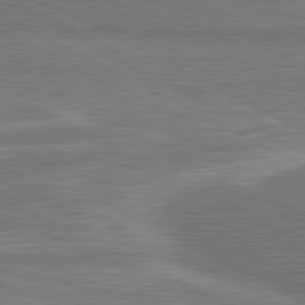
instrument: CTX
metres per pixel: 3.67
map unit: lApd
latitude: 80.8758
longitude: 141.5021
